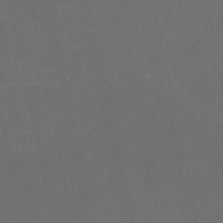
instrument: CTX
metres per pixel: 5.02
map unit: HNb
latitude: -53.3131
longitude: -42.4034
